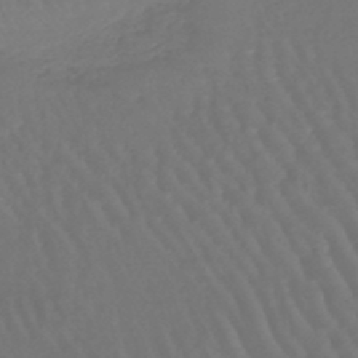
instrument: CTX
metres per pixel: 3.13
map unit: lHb
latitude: -46.2739
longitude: 76.6518
